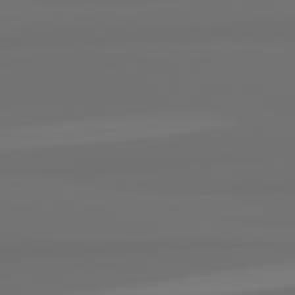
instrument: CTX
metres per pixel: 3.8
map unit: lApd
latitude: 82.6679
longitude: 161.4832
